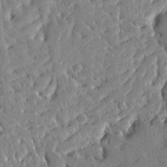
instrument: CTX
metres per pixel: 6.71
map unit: Ave
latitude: 13.1214
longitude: -137.3293
